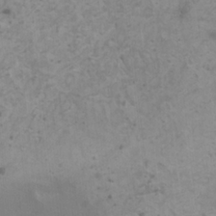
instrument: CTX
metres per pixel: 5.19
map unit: HNhu
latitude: -0.9542
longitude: 2.6329
